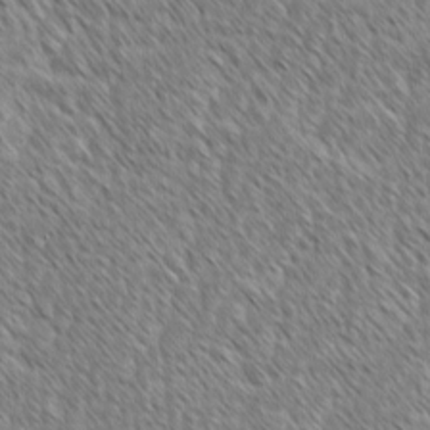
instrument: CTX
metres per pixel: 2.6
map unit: lAvf
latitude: -2.1416
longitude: -114.8380
